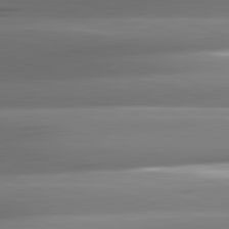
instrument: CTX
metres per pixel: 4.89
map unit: lApd
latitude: 82.4412
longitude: -142.1767
